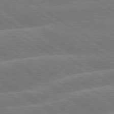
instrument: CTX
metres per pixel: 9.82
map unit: lApd
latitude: 79.7450
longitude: -130.6113
